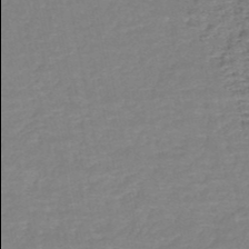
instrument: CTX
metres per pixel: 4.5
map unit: HNb
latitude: -51.0297
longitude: -49.9906
